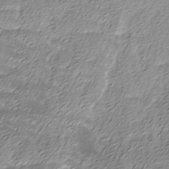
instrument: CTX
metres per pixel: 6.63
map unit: Ave
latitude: -7.7855
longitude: -123.1592
